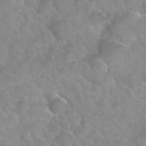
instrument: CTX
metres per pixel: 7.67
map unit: Hto
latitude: 35.4615
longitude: -51.3481
